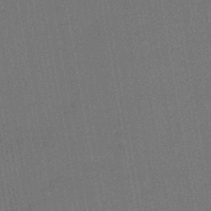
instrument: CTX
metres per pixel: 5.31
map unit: lHb
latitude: -43.8422
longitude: 63.0864
